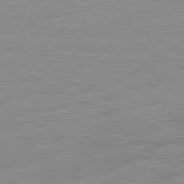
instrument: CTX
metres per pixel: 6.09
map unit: Ap
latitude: -81.5966
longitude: -76.3089
